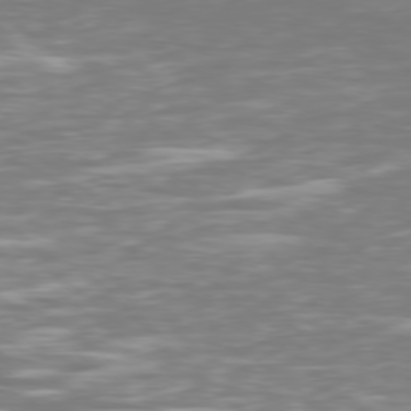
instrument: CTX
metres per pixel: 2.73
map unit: Ap
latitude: -79.6533
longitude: -60.7624
